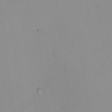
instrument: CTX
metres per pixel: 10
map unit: HNhu
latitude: 7.6505
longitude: 10.7085
